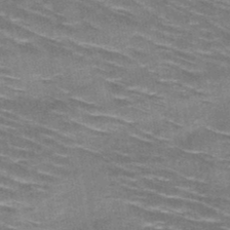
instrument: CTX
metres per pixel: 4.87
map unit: HNb
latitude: -47.7288
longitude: -47.5183
